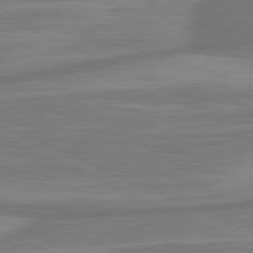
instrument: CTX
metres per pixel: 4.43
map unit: lApd
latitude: 81.4048
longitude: -175.5938
